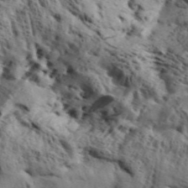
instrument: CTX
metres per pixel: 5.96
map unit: Aa
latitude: 32.5168
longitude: -136.4034
